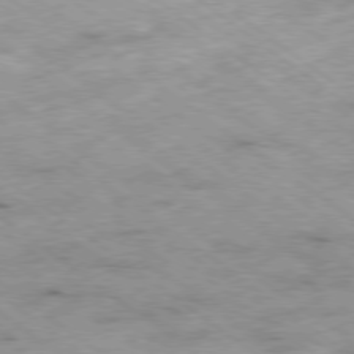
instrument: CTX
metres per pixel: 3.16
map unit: Hpe
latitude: -78.9163
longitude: -22.0633
